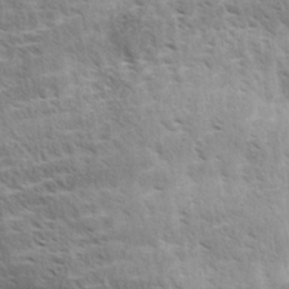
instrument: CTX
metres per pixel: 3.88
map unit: Aa
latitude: 33.1025
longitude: -140.5167
